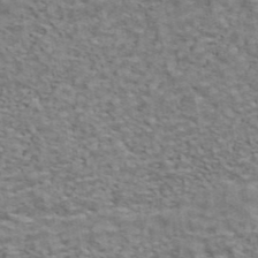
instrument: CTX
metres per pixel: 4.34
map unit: ANa
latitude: 42.5735
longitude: 17.6533
